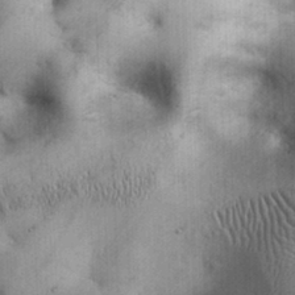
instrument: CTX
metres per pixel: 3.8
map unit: eHh
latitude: 26.0822
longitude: -65.2159
